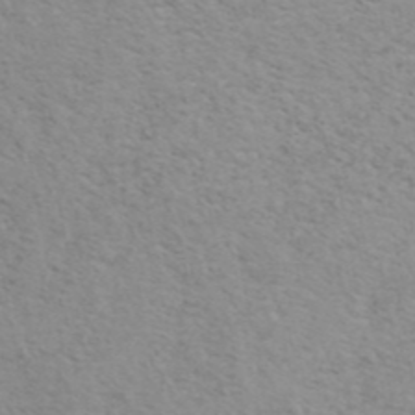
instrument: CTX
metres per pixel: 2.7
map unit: ANa
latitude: 43.9906
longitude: 21.7477
